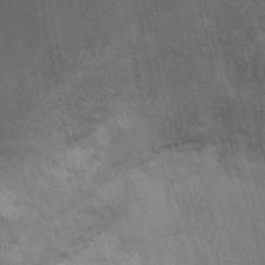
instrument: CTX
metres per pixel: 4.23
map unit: Ht
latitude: 0.4412
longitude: -32.5357
